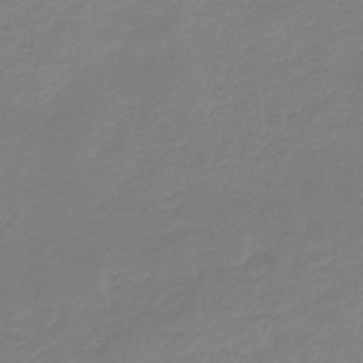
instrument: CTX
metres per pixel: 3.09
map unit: HNb
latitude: -33.6344
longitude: 60.9164
